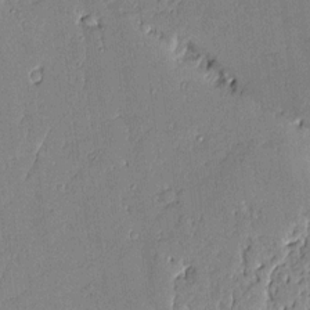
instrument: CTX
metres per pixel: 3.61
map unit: Aa
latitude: 10.7813
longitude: -128.9514
